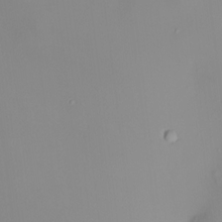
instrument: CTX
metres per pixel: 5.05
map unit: HNhu
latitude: 9.4049
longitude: 10.6896
